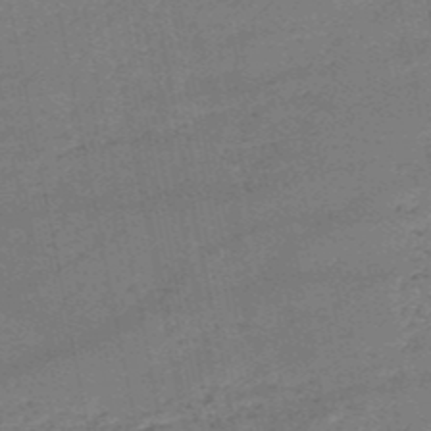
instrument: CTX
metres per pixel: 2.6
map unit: HNb
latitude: -51.9178
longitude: -40.3845
